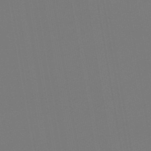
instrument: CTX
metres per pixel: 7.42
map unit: lHb
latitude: -46.3873
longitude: 71.1620
